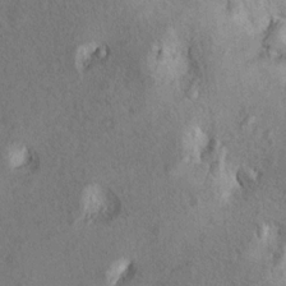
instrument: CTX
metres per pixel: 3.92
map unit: Ht
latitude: 9.4993
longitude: -31.6505
